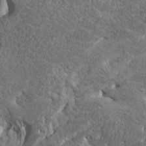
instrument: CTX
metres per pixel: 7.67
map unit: Htu
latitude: -8.5574
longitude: -64.7624
